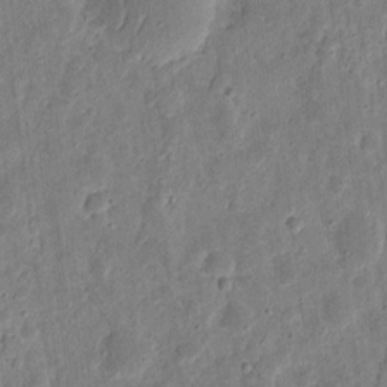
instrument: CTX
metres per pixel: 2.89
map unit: eHh
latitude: 10.4790
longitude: -73.2537
